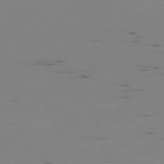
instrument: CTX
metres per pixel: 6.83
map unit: Ap
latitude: -78.7841
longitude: -62.8191
